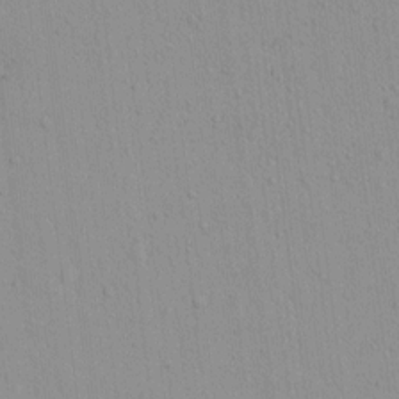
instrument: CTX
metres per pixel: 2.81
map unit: lAvf
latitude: 8.4412
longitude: 167.5777
